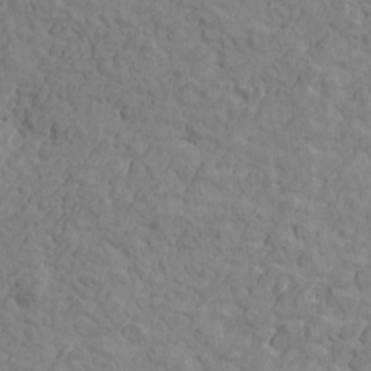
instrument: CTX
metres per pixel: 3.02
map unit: Htu
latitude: -1.6911
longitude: -175.5560
